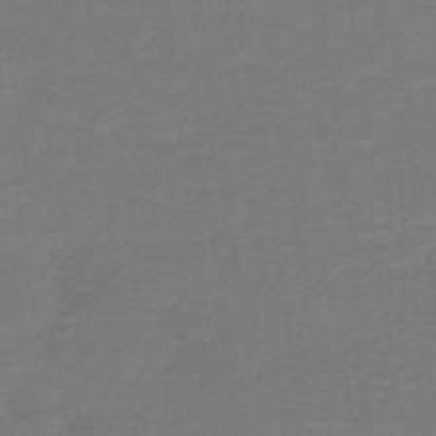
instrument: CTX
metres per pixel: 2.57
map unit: lHb
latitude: -39.1998
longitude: 58.3684
